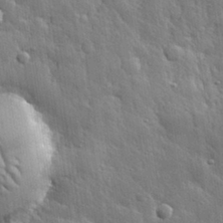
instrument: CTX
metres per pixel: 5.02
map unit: eHh
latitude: 31.7261
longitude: -79.2159
